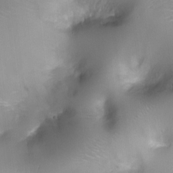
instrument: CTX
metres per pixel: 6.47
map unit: Ht
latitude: -4.6140
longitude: -28.2522
